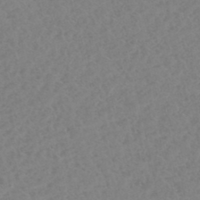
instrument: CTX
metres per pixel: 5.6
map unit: HNhu
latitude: -46.7085
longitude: 30.5385
